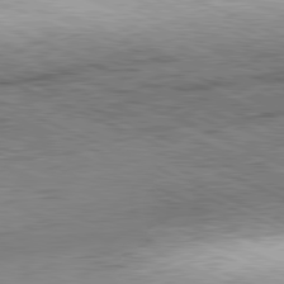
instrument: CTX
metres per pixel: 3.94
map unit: Hpe
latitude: -82.0850
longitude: 10.8030
